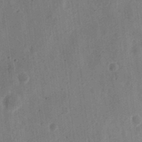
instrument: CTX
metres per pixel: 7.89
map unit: Ht
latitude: 13.8395
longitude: -74.9325
